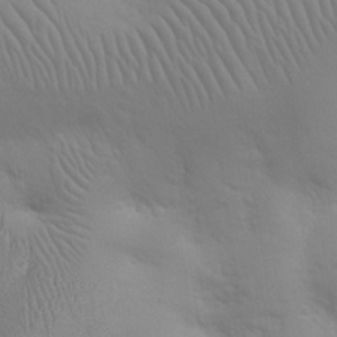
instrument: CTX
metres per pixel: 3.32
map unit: eHh
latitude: 25.1025
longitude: -65.9528
